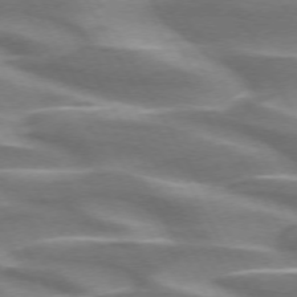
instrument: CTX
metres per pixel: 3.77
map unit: lApd
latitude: 72.1389
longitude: -50.1577
